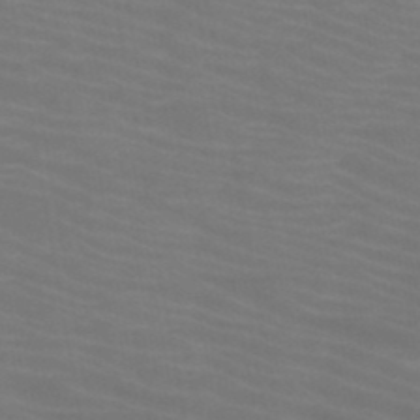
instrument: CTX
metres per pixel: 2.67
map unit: HNb
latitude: -49.8423
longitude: -50.8002
